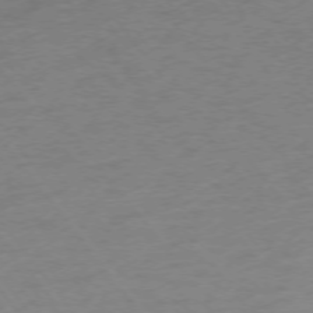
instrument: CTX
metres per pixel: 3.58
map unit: Ap
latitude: -75.5399
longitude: -65.5182
